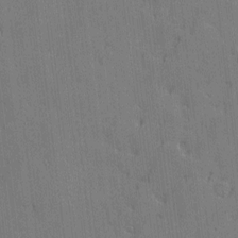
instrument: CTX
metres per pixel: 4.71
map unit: Hve
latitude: -9.6911
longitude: 176.2551
